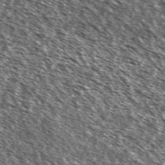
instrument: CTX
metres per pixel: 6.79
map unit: Ave
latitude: 37.2348
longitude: -112.1200
